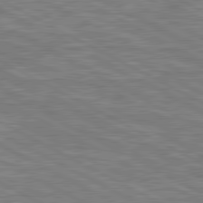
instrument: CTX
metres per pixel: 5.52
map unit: lApd
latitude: 80.7057
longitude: -171.9339
